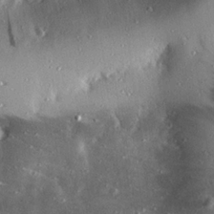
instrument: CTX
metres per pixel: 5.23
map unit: eHh
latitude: 22.8191
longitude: -90.1011
